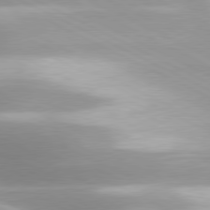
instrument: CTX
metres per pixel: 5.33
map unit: lApd
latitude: 79.9150
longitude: -120.5924
